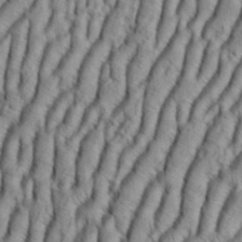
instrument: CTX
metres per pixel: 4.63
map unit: Aa
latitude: 33.5938
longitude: -136.8947
